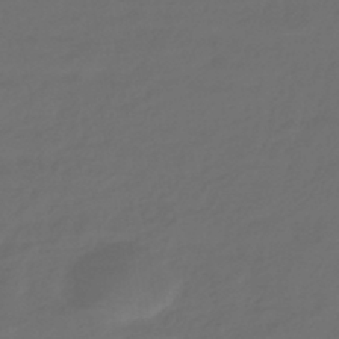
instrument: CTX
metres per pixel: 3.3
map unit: eHb
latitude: -43.5399
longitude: 86.5385
